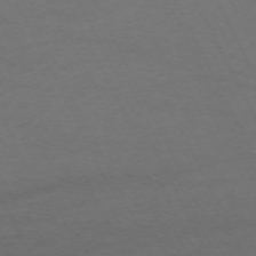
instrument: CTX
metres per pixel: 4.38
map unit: Hpe
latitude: -71.0864
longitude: 15.2754
